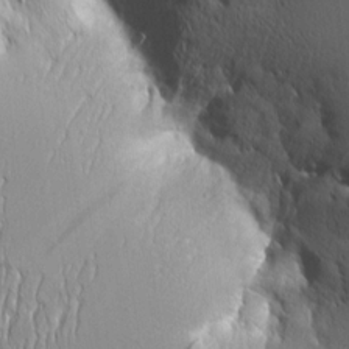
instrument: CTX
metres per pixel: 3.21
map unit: Aa
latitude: 8.4790
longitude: -132.2712
